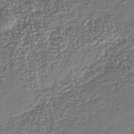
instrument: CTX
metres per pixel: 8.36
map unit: Nhu
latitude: -40.6140
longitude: -82.5923
